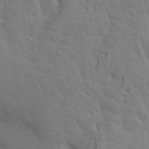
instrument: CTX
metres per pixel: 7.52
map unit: Aa
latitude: 18.0822
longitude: -143.7261
